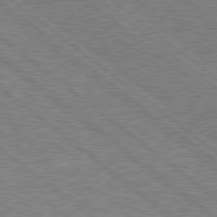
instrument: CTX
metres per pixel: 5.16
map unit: Hpe
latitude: 78.3090
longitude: -160.8380
